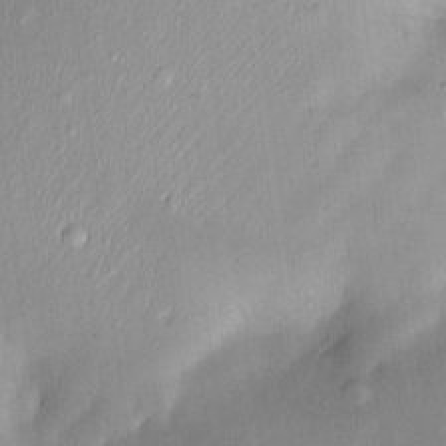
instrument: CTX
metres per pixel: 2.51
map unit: Nve
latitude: -23.0487
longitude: -138.6490
